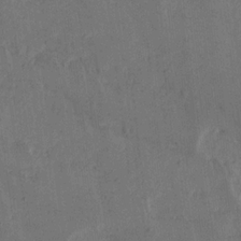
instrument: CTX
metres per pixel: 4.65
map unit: Ave
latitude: 16.1011
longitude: -138.9136
